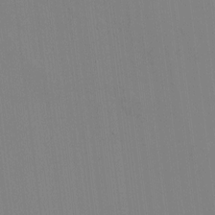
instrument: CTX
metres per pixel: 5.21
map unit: HNhu
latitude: -1.4077
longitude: -6.7624
